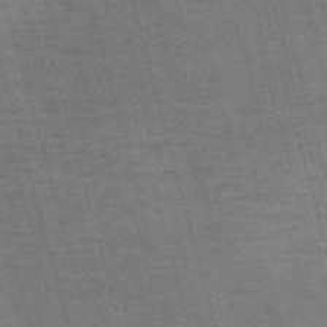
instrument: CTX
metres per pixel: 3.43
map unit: Nve
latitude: -59.5399
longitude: 63.8044
